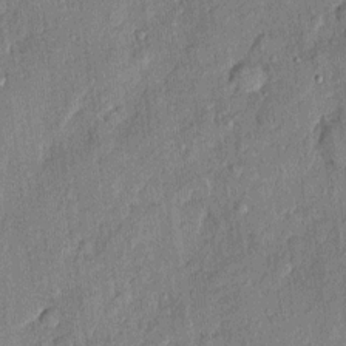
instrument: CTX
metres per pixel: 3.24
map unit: eHh
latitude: 4.3278
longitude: -74.8002
